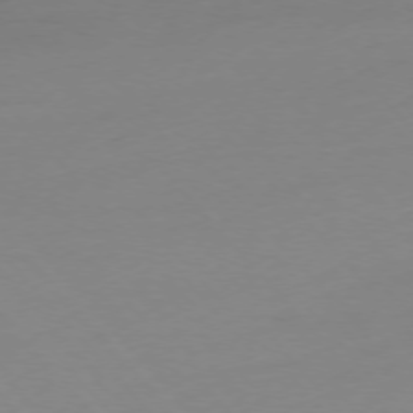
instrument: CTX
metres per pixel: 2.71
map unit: Ap
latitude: -76.5574
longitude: -79.7072
